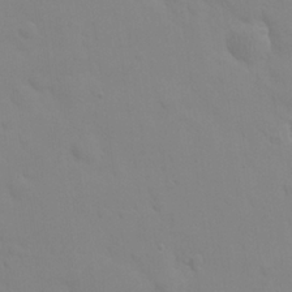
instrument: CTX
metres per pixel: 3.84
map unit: eHh
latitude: 25.0269
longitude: -65.6316
